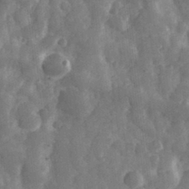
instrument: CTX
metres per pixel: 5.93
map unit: eHh
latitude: 33.1781
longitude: -69.9150
